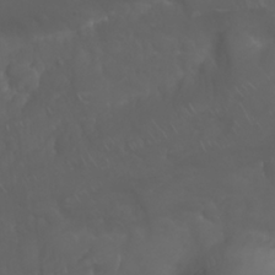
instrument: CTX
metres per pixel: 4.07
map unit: Nhu
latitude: 23.7072
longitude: -61.4993
